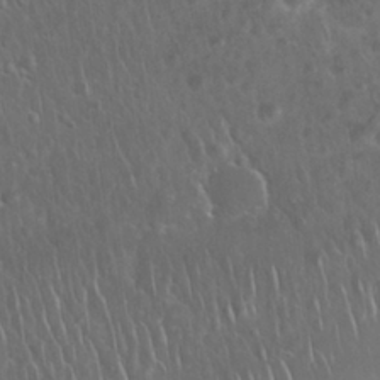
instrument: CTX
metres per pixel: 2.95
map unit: Nhu
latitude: 27.5938
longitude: -62.9703
